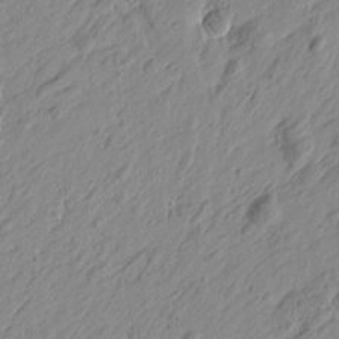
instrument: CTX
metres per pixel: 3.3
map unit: Htu
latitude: -4.3495
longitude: -179.6883
